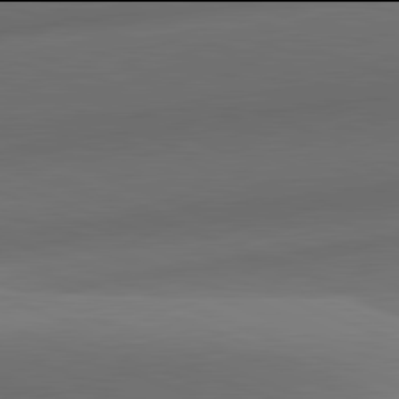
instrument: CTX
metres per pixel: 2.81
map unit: lApd
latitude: 81.9906
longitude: 132.0094
